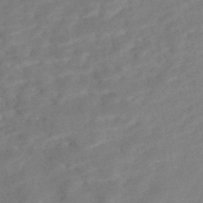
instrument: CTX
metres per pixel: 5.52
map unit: Nhe
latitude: -48.5196
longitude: -172.1955
